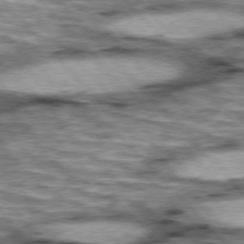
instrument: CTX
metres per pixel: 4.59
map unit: lApd
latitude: 76.5545
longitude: -50.3845
